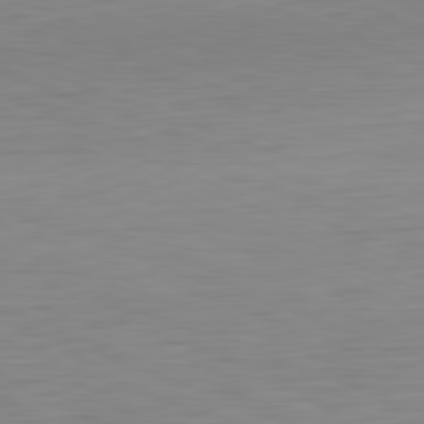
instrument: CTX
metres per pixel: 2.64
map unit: Hpe
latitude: -82.0283
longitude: 9.5399
